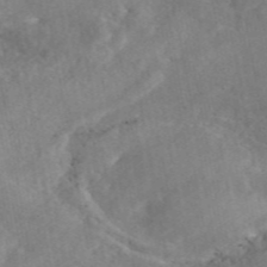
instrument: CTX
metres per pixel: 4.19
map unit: eAb
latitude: 46.4790
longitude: 127.6532
